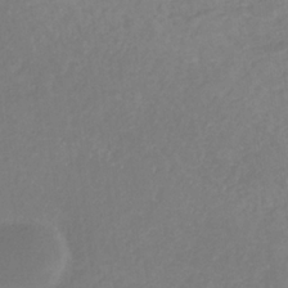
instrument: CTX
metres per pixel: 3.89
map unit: eHb
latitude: -31.3132
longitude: 68.3306
